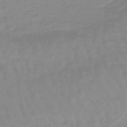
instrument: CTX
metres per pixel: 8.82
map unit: lHb
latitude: -48.1795
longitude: 78.5951
